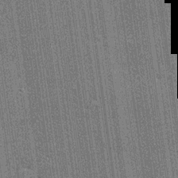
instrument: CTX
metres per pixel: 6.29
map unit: lHvf
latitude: 19.4615
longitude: 142.9352
